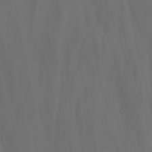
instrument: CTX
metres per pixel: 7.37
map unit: Nhu
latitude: -7.1620
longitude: -81.5560
